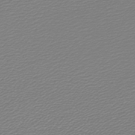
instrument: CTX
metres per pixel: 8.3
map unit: lHb
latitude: -45.2187
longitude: 61.4832
